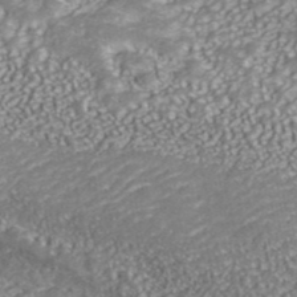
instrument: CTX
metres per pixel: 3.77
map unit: ANa
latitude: 43.4427
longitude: 36.2361
